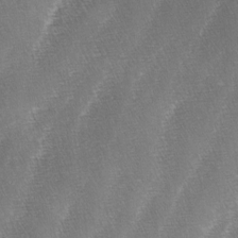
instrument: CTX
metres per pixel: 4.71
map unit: lAa
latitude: -4.3306
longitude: -128.9136
